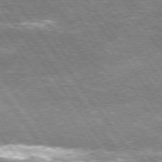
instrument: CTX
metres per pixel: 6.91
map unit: Hpe
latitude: 74.7057
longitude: -151.2348
